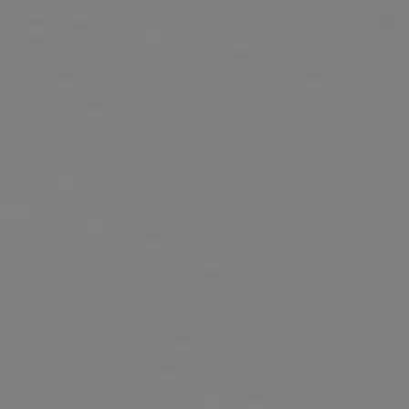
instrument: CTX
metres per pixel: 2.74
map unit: Hpe
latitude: 77.5560
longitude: -174.5357
